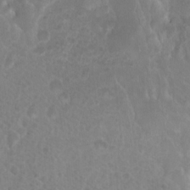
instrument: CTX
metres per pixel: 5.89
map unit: eHh
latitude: 1.0458
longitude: -55.9150
